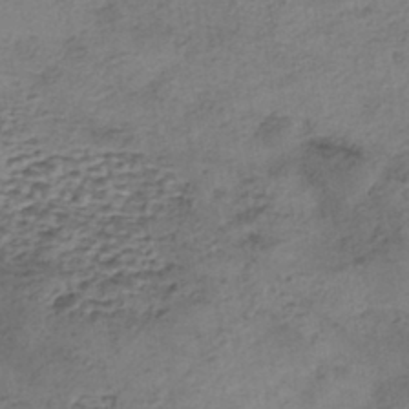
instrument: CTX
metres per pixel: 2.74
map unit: eHh
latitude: -42.4628
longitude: 119.7100
